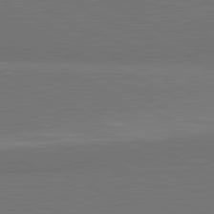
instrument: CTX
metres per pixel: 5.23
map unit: lApd
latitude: 81.8772
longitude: 158.8408
